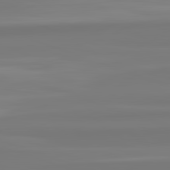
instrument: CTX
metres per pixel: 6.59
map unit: lApd
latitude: 82.6868
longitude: 174.0661
